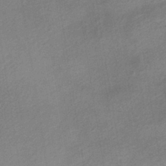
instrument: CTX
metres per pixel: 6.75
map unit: lHb
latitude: -37.4076
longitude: 71.2565
